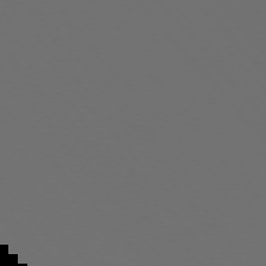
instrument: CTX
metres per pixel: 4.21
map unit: Ap
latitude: -75.9367
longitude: -76.6679
